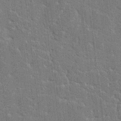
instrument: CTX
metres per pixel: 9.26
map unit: HNhu
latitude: 6.9325
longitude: -5.5749
